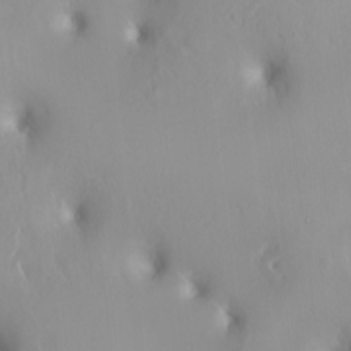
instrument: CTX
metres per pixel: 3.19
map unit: HNhu
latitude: 2.5357
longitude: 7.4643
